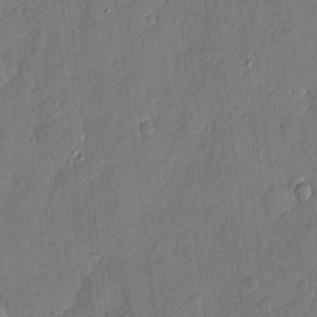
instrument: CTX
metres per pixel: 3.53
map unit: eHh
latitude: 4.4790
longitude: -73.0648
